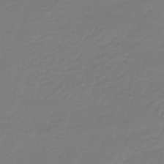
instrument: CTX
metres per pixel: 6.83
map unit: lHb
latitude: -42.9163
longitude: 63.9745
